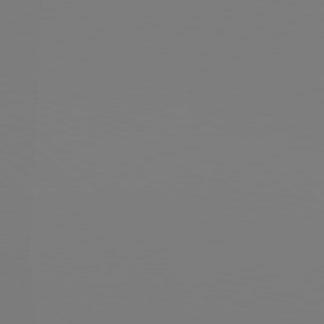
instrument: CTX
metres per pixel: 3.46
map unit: Hpe
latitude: 78.1389
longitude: -176.8002
